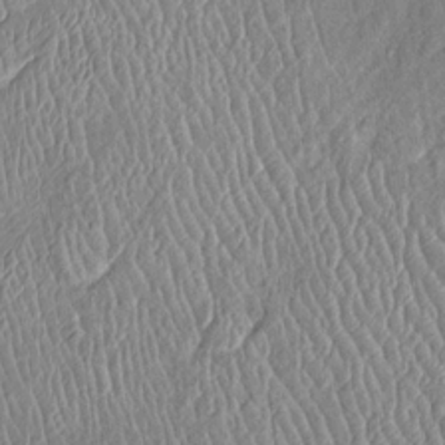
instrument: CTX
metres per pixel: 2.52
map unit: Htu
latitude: -6.3495
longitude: 154.8408
